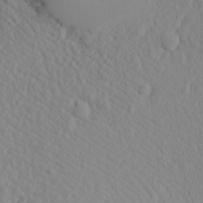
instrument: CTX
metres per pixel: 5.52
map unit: Aa
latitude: 16.8002
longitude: -143.8772
